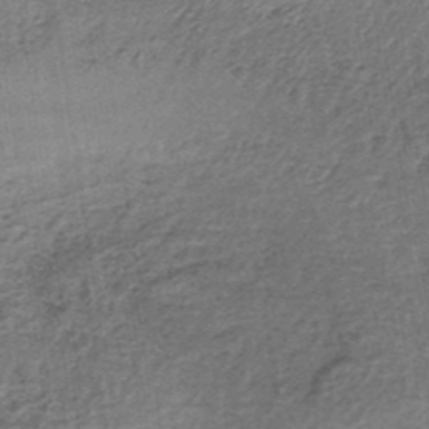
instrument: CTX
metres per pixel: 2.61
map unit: lHb
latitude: -36.3495
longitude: 60.8597
